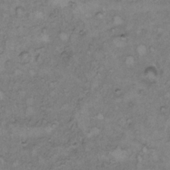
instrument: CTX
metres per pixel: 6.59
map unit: Hto
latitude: 8.1389
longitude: -60.1011
